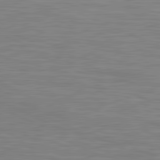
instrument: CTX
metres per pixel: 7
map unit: lApd
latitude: 81.4426
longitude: -171.0836
